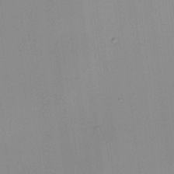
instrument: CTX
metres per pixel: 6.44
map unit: HNhu
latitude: 10.5168
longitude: 22.5196
